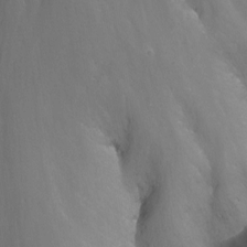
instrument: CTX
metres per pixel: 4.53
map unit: Nhu
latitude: -14.0661
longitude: -64.1011
